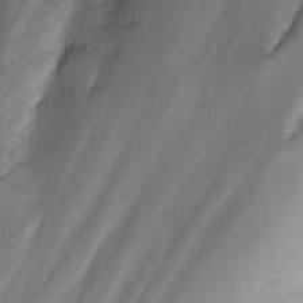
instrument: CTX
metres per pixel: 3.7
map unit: eHh
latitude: -5.9367
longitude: -77.8205
